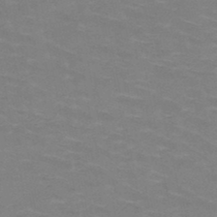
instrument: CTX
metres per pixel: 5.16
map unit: HNb
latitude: -47.4832
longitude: -46.2712
